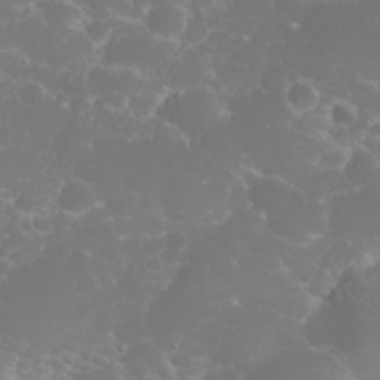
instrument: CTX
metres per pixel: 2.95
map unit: eHh
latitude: 31.0081
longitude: -65.1214
